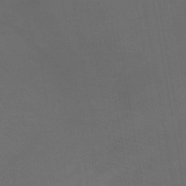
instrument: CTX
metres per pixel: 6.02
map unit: lHb
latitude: -41.6911
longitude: 77.1053
